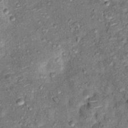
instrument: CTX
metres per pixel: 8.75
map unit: Ht
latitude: 9.6127
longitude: -37.4426
